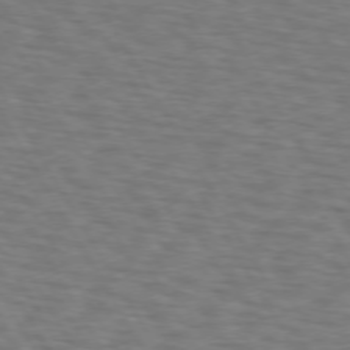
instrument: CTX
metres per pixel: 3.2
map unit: lApd
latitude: 72.8758
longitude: -73.6694
